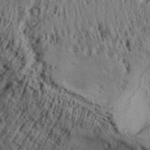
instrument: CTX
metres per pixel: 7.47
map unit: Aa
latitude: 32.0822
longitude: -134.6868
